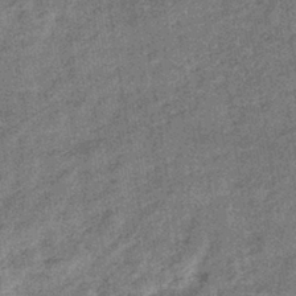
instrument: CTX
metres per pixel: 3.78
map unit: eHb
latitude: -39.5966
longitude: 79.1809
